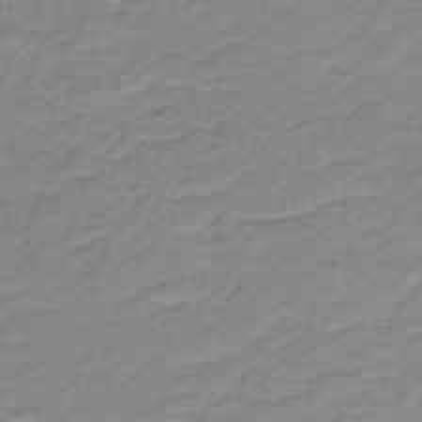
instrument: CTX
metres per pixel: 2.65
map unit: lHb
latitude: -31.7288
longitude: 65.7478
